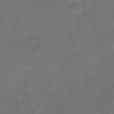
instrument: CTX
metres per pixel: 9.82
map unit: Hto
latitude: 15.9528
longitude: -37.3293
